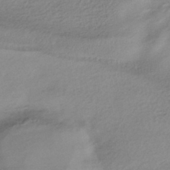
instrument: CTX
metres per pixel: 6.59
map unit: HNhu
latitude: -43.0297
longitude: 96.1606
